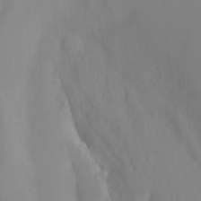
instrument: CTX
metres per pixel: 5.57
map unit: Hto
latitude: -8.4062
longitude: -48.8947
